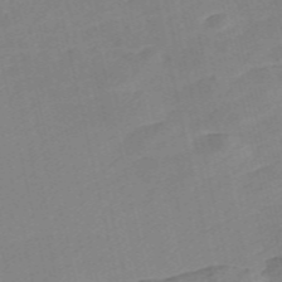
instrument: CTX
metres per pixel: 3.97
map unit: Nve
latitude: -57.0675
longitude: 50.5574
